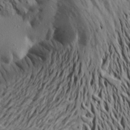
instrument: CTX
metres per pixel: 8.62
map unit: Aa
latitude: 20.2712
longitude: -148.6679
